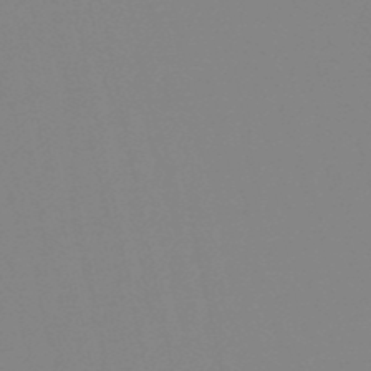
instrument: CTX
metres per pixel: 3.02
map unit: eHb
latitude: -50.3306
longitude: 73.6533
